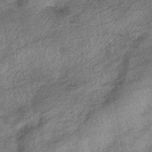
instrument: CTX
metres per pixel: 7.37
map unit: eHb
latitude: -38.9353
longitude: 79.4076
